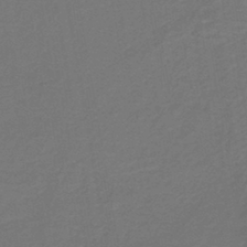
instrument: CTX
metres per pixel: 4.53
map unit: lHb
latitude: -42.8408
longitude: 53.0675
